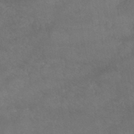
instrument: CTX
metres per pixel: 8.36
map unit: HNb
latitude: -45.0109
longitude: -36.9703
